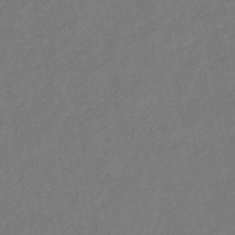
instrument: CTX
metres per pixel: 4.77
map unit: eHb
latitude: -41.5210
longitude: 79.6721
